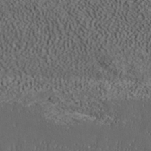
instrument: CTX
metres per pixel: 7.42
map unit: ANa
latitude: 37.1592
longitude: 20.0472
